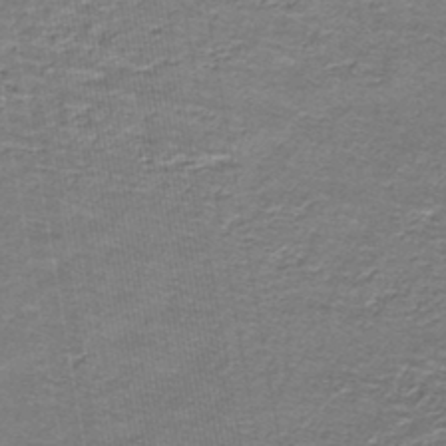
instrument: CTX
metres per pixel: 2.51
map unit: lHb
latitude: -43.2187
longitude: 55.3888
